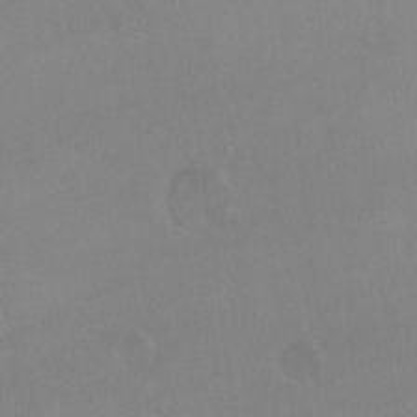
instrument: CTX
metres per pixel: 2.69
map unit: Hto
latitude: -12.9353
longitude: -40.1388
